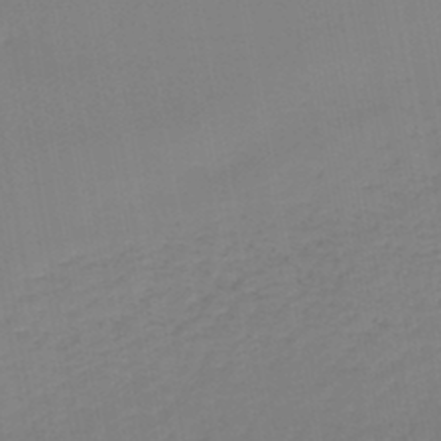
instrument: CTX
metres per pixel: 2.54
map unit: lHb
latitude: -45.2565
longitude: 62.7463
